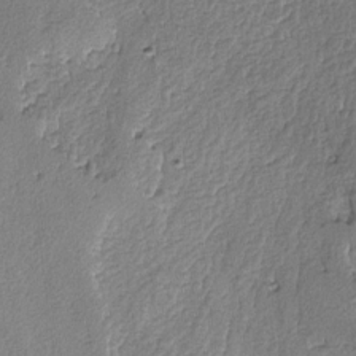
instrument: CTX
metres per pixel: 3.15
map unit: lAvf
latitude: -5.6155
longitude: -113.5371
